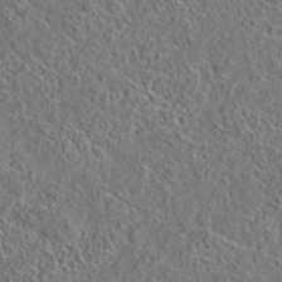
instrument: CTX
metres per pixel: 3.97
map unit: eAb
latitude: 35.4993
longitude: 108.9731
